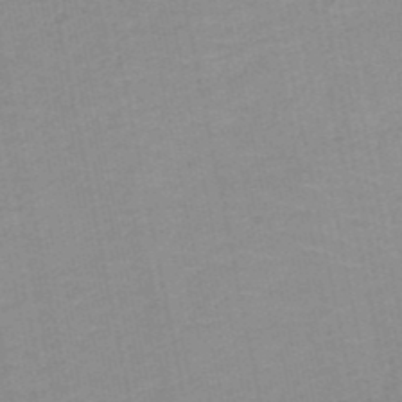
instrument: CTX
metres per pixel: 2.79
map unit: HNb
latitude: -49.8234
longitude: -49.0647
